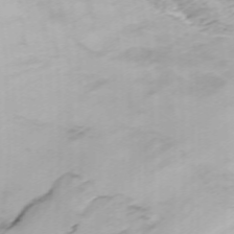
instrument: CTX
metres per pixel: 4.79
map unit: ANa
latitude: 40.4601
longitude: 34.2173
